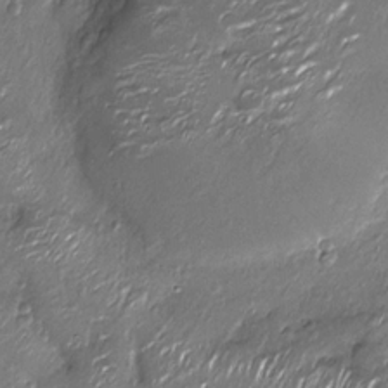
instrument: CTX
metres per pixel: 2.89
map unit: Nhu
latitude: -13.9178
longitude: -23.1214
